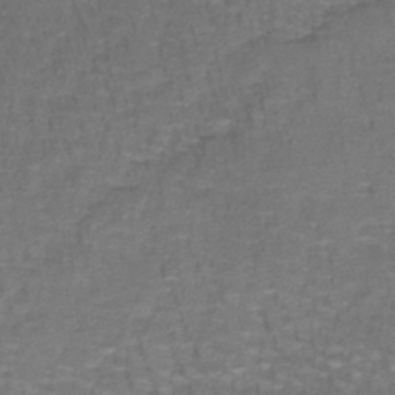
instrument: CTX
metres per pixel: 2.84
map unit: lHb
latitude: -42.8974
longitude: 55.8989
